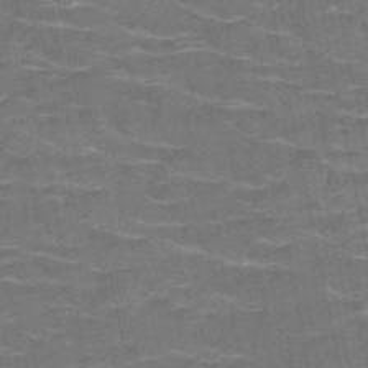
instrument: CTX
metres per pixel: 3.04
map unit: HNb
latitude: -50.8408
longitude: -47.4616
